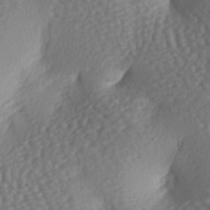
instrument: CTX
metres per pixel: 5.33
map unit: lAa
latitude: -6.8786
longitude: -126.5735
